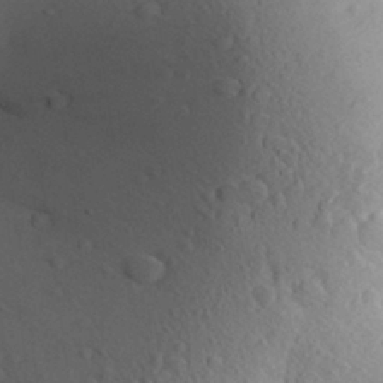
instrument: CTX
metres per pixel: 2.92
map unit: Aa
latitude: 29.0647
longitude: -147.8773
